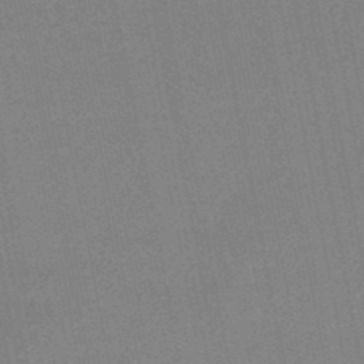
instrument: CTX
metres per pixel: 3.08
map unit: eHb
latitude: -46.9919
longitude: 78.9163
